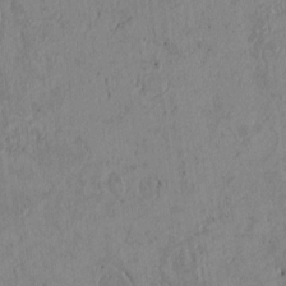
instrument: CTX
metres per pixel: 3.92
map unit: Htu
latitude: 2.5357
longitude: 148.9353
